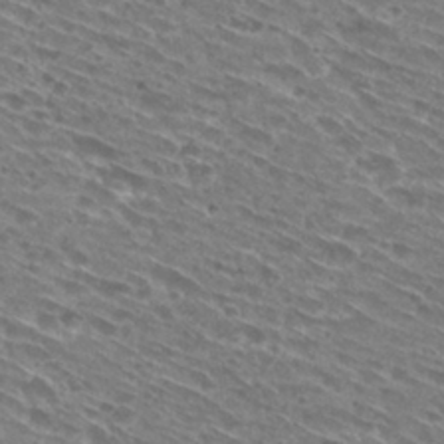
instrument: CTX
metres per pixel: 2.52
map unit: Hto
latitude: 29.3859
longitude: -44.8947
